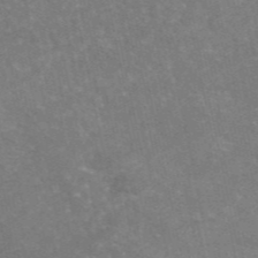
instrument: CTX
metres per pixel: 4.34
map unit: eAb
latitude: 46.2334
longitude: 115.7666
